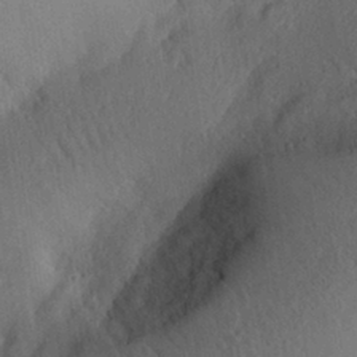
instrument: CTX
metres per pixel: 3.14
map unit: Aa
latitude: 29.1025
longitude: -144.1955
